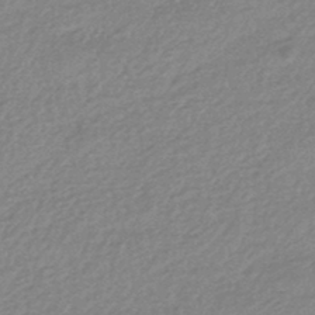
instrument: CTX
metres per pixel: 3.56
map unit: HNhu
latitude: -44.5196
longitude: 93.3510
